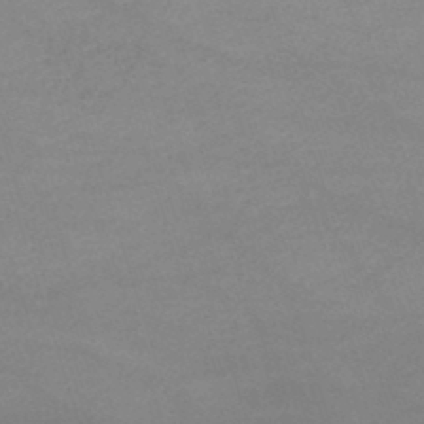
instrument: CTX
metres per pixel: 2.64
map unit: lHb
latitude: -46.7274
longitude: 63.4643
